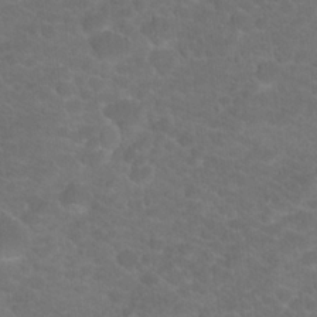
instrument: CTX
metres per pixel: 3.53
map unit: Hto
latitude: 19.3670
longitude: -37.9717
